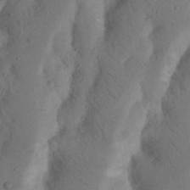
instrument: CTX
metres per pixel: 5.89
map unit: Nhu
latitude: 19.0647
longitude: -75.8205
